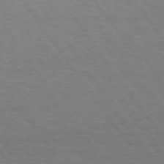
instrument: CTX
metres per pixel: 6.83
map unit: Hpe
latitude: 73.1026
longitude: -141.9150
